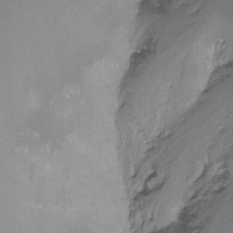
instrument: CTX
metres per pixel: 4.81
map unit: Nhu
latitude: -15.6533
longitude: -52.9514
